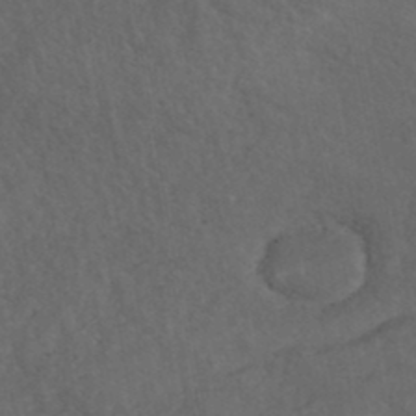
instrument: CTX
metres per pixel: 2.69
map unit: HNhu
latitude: -45.7289
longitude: 106.5574
